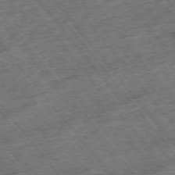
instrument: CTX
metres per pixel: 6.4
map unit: Hpe
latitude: -75.5022
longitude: -21.7639
